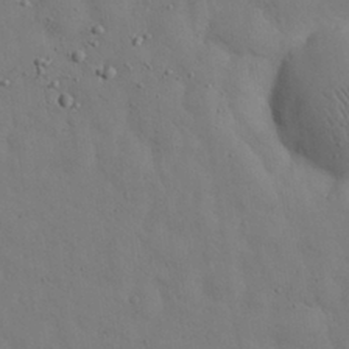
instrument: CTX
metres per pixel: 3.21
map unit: Nhu
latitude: 27.9906
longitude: -72.6113
